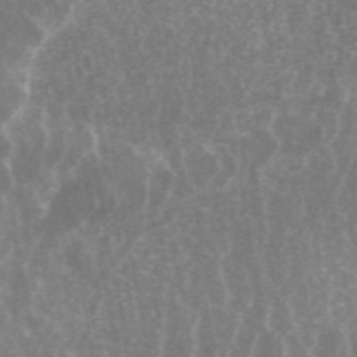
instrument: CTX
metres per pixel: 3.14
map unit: ANa
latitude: 45.4237
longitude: 30.7274
